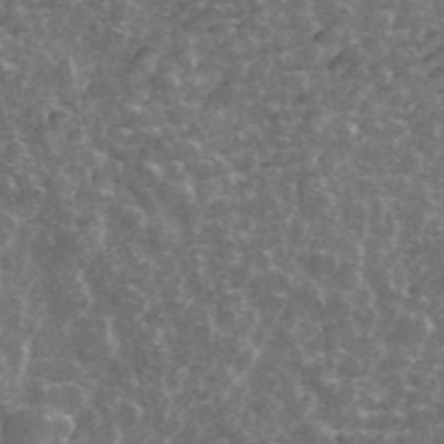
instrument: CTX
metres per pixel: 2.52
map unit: ANa
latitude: 43.4804
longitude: 16.1417
